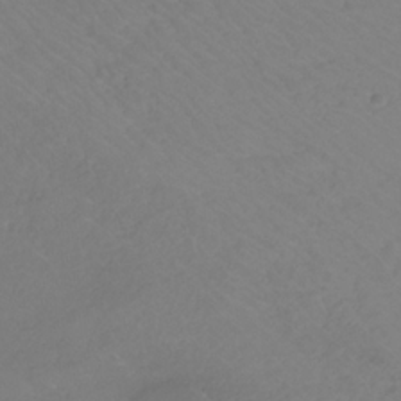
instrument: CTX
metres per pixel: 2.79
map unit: lHb
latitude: -31.9556
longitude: 63.8044
